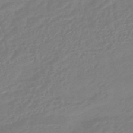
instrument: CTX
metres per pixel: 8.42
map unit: HNhu
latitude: -45.7856
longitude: 92.4251
